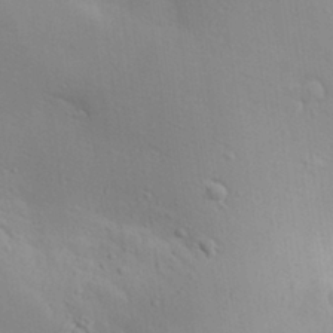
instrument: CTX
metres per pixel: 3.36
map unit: Aa
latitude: 29.4426
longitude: -132.5924
